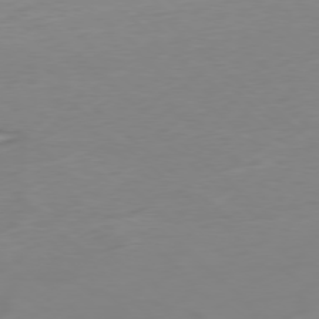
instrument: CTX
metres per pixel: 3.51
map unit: Hpe
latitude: -78.4818
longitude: -20.7435
